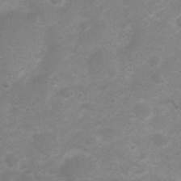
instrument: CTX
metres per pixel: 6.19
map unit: Nhu
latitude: 4.7813
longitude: -25.2914
